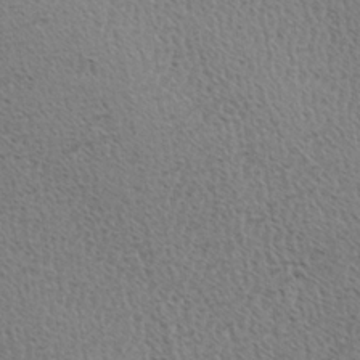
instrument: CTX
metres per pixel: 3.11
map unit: Hve
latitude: 2.8569
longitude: -124.7435
